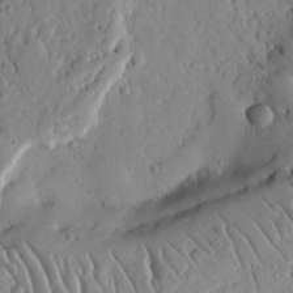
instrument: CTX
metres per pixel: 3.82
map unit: Nhu
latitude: 19.7638
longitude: -77.4048
